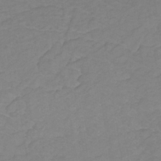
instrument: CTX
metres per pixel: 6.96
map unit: lHb
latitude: -30.9352
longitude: 65.1809
